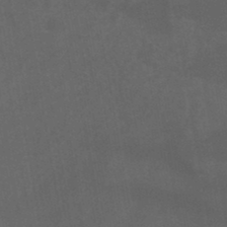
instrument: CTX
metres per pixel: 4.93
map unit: lHb
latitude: -44.8408
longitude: 72.8975
